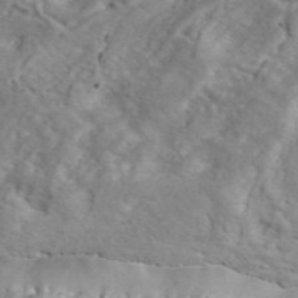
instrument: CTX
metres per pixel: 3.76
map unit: ANa
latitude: 41.5371
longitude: 14.7841
